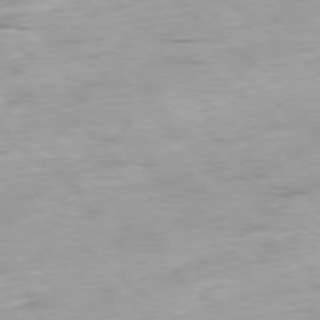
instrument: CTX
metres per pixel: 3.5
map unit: Ap
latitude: -78.3873
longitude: -88.8947
